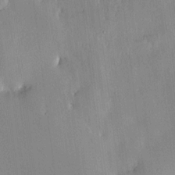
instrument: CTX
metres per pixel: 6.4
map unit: HNhu
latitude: 10.9514
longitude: 9.3698
